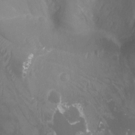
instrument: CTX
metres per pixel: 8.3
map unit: Nhu
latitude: -12.9542
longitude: -64.6302
